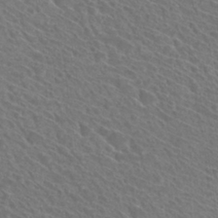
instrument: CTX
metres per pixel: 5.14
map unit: Hto
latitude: 31.4805
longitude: -47.0837
